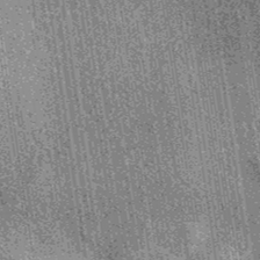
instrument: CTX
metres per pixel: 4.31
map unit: eAb
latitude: 37.6127
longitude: 107.5021
